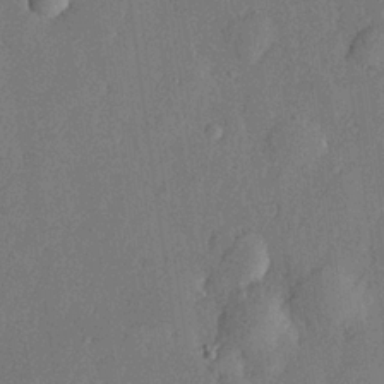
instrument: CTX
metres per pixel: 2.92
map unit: lHvf
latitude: 22.4601
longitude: 144.5196
